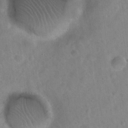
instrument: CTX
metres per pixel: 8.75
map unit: Hto
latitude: 22.1767
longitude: -54.0822
